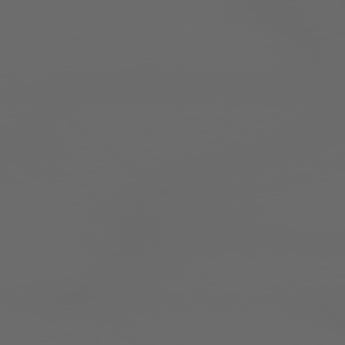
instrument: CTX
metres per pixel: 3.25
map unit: Hpe
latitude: 77.9528
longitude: -177.9717
